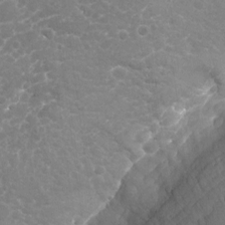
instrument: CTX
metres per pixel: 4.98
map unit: Nhu
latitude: -19.5966
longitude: -57.3859
